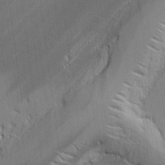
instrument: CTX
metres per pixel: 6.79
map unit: lAvf
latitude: -1.0487
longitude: -106.1389
